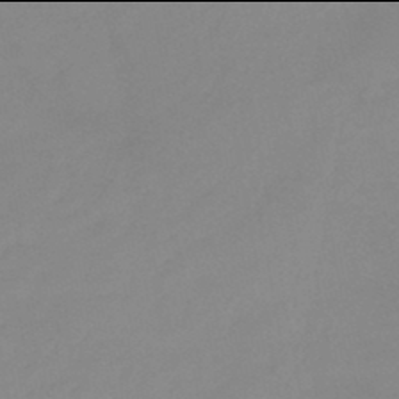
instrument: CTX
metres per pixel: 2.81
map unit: eHb
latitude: -46.0094
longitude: 85.7855
